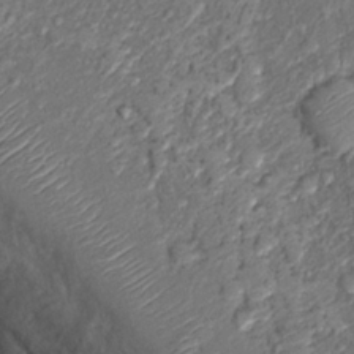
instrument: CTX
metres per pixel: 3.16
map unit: Hto
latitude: 14.1956
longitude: -30.1011
